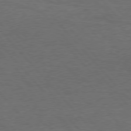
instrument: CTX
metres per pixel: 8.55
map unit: Hpe
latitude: 76.3656
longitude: -157.6504
